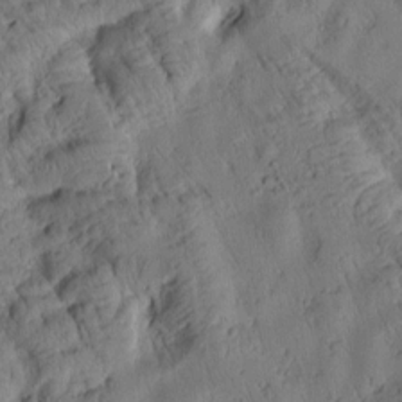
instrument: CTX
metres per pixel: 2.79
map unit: Htu
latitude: 2.6868
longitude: 178.7085
